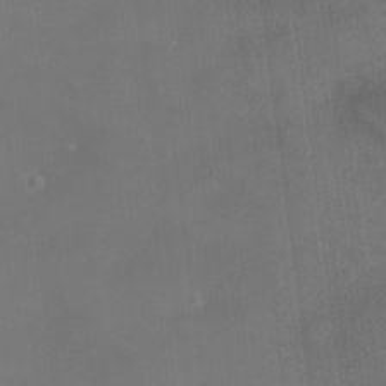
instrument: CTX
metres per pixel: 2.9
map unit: HNhu
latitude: 10.1956
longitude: 11.0298
